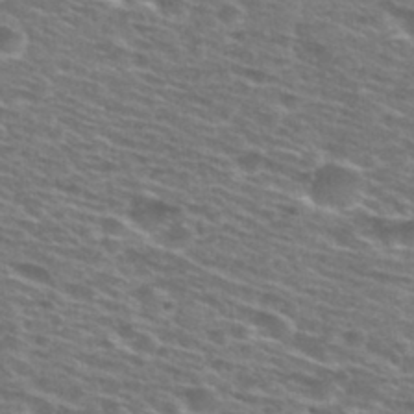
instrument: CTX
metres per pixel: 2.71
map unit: Hto
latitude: 28.6868
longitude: -48.8758
